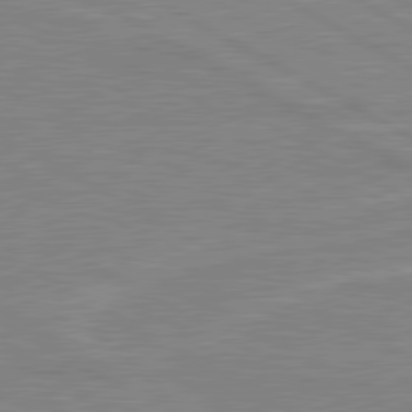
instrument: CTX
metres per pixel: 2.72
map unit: lApd
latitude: 80.2522
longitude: 121.7855
